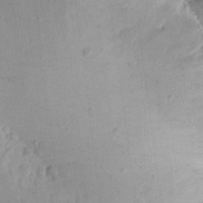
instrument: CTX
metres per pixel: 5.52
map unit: Aa
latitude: 13.3482
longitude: -140.7246
